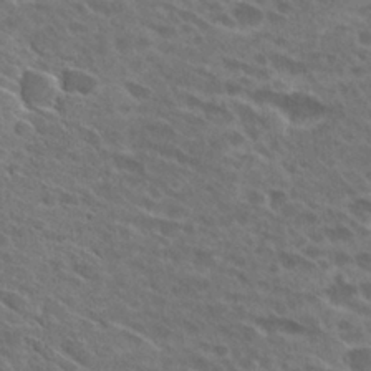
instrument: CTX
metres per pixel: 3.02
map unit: Hto
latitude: 27.5749
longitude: -42.6302
